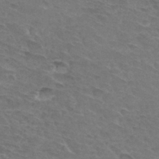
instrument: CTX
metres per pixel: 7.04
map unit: Hto
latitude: 33.2348
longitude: -45.7449
